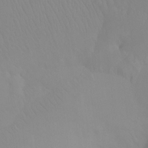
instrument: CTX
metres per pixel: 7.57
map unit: Ht
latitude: -8.1417
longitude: -33.3671
